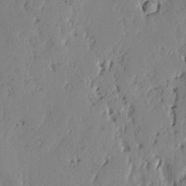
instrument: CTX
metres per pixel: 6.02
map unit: lAvf
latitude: -2.1227
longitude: -106.1956
